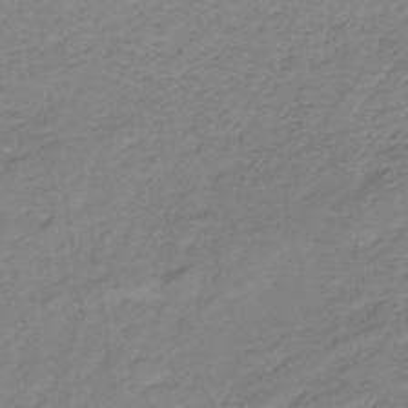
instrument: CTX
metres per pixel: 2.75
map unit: lHb
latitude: -33.5022
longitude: 66.5007
